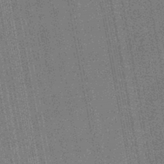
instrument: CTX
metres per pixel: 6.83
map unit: HNb
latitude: -45.2187
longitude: 52.6707
